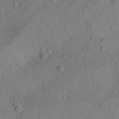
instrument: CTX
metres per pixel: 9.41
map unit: Aa
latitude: 24.7435
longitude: -143.6127
